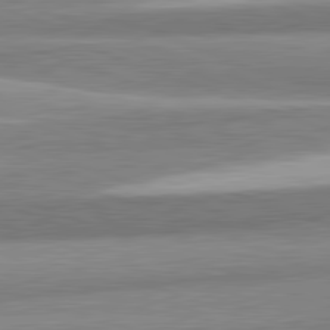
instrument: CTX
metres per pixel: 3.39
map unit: lApd
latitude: 82.1577
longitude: 179.1998
